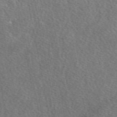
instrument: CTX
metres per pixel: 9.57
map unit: eAb
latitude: 47.9528
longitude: 117.7288
